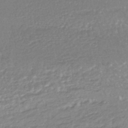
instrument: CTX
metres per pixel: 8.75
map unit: HNhu
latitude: -47.0864
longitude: 96.9353
